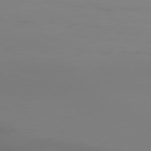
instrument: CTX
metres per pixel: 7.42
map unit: Hpe
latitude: 77.1214
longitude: -163.8962
